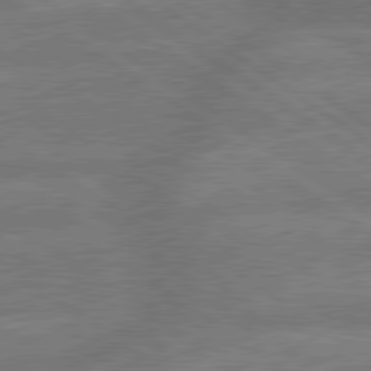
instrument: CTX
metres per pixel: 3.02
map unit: lApd
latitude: 79.8206
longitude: -164.0444
